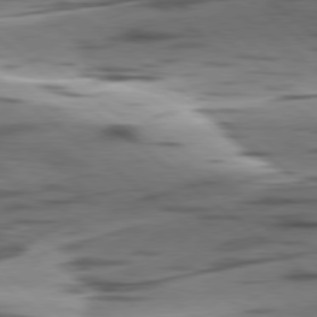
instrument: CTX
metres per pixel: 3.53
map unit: lApd
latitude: 78.5924
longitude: -50.3089
